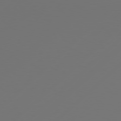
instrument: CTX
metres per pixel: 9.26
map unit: Hpe
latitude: 78.4223
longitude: 172.9164
